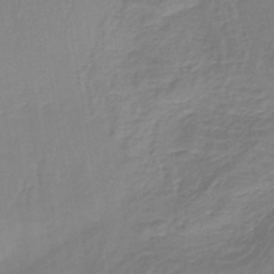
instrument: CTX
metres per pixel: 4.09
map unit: lHb
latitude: -41.8611
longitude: 59.4454
